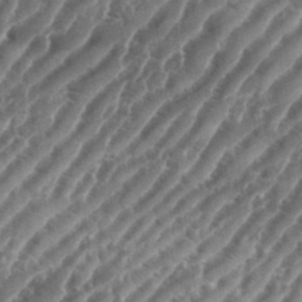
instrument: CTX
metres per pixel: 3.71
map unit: eHh
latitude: 36.0633
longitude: -134.8569
